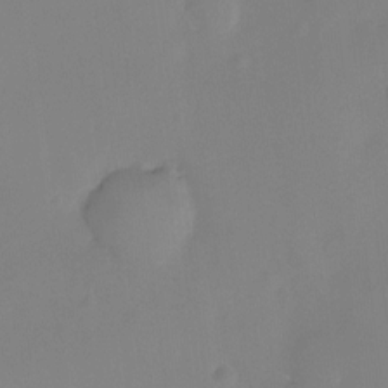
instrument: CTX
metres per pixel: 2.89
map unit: Ht
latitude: -8.1039
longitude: -28.8758
